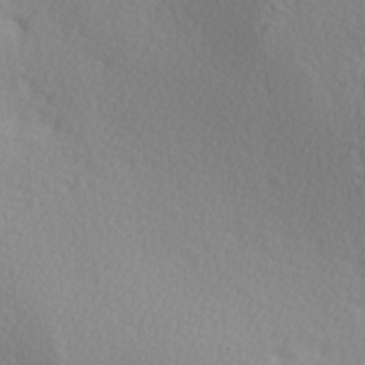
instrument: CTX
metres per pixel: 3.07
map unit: lAa
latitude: -5.1431
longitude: -122.0822
